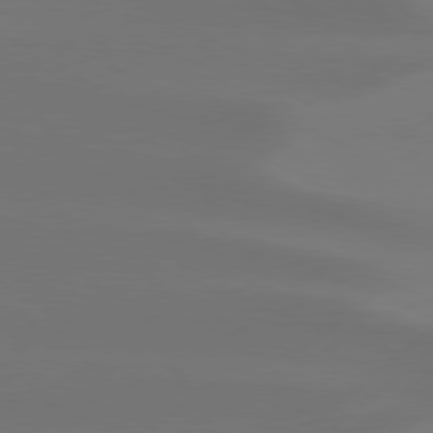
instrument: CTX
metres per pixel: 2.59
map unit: Hpe
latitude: 78.5735
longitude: -130.6869
